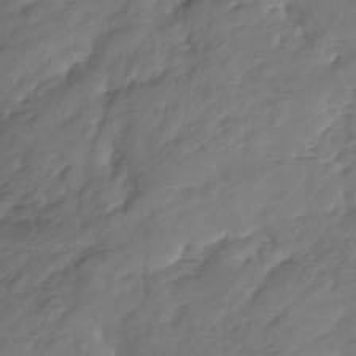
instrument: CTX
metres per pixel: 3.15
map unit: Nhu
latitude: -23.2565
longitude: -56.4789
